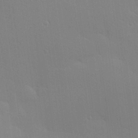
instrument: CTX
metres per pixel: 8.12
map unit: Hve
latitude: 25.1970
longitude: -91.3293
